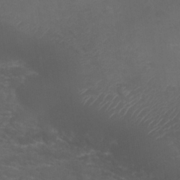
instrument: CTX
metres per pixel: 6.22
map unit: Nhu
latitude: 28.0255
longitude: -55.6883
